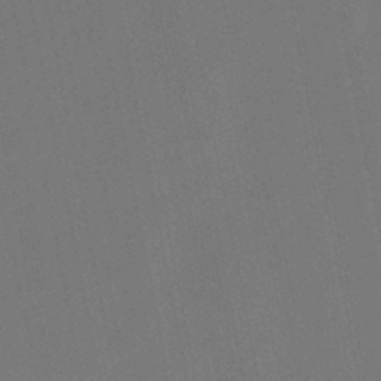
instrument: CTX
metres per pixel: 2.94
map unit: lHb
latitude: -47.6910
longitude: 72.0661
